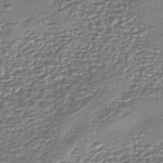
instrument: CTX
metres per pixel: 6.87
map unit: eHh
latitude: -43.0108
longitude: 122.3118
